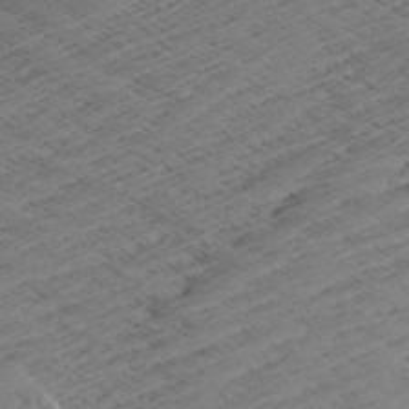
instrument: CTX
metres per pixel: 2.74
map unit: Aa
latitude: 8.4223
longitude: -140.2711
